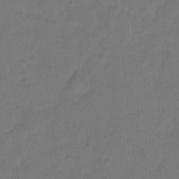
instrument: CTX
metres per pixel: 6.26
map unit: Hto
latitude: -2.1605
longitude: -34.4979
